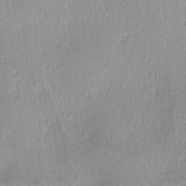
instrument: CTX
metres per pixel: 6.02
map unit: lAa
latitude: -4.3117
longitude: -125.5371
